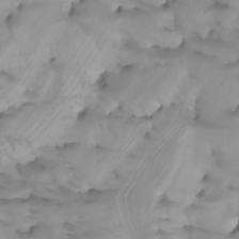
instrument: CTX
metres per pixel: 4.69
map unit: Htu
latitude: -4.8975
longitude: -77.1403
